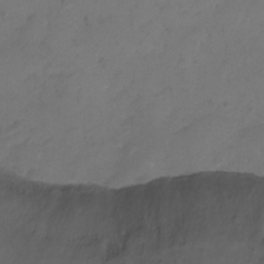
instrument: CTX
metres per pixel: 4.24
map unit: Ht
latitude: 0.8191
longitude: -35.0647
